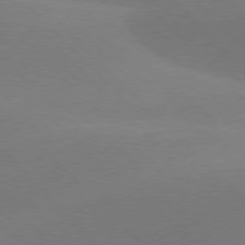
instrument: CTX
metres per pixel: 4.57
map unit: lApd
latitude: 77.5938
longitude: -50.4034
